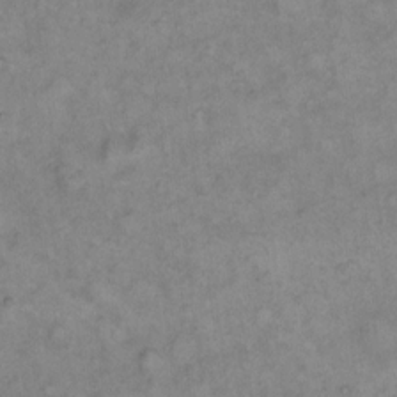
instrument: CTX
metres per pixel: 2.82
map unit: eHh
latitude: 14.8947
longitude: -65.7827
